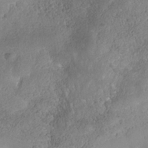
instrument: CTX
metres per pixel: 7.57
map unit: Nhe
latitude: -37.7099
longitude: -118.1200
